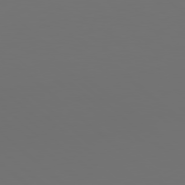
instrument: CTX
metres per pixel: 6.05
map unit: Hpe
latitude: 78.4223
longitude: -173.9717
